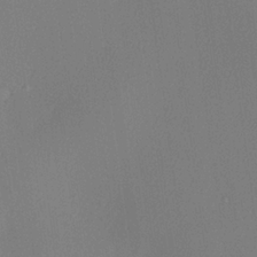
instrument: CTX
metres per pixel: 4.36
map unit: lHvf
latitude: 23.2726
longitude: 140.8219
